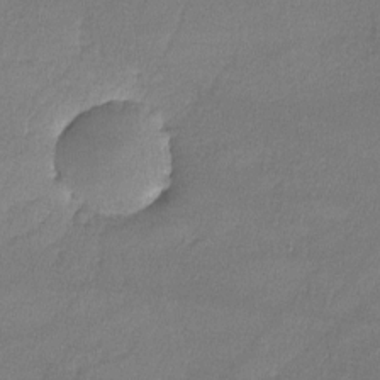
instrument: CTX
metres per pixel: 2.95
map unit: lHvf
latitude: -11.6155
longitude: -101.5182
